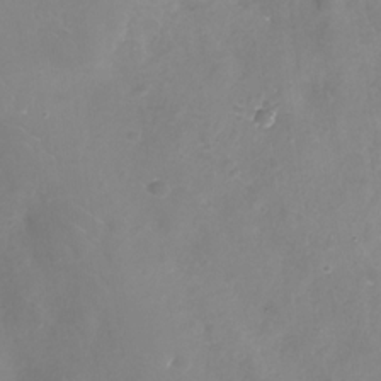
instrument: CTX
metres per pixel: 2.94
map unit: Nhe
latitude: -32.7652
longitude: -88.4034
